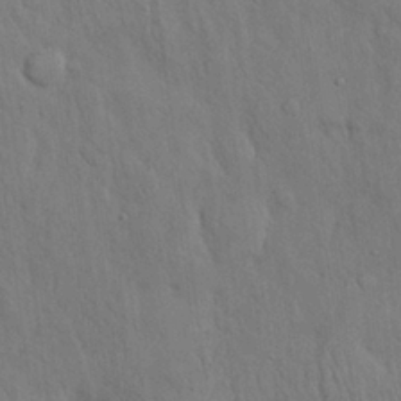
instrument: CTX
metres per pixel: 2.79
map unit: Nhu
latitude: 27.1781
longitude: -69.2915
